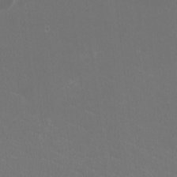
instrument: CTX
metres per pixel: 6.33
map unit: HNhu
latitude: -2.3495
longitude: -0.5545
